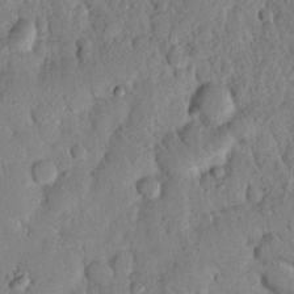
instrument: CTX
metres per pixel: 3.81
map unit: Nhu
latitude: 22.1389
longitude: -77.1214
